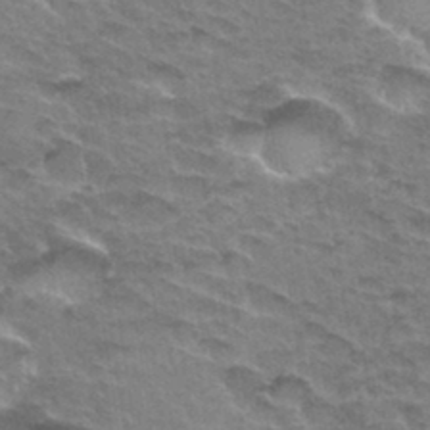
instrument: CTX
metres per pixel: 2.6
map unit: Hto
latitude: 33.4804
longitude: -46.9703
